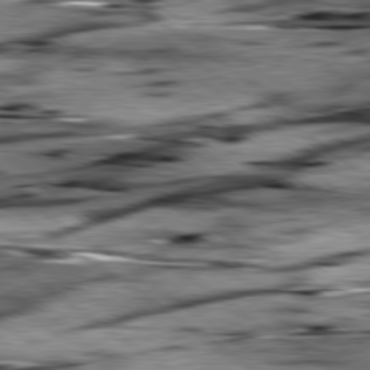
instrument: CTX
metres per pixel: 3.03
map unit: lApd
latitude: 79.6694
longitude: -48.5546
